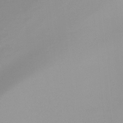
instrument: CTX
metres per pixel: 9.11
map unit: Ht
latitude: -14.8597
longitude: -51.3292
